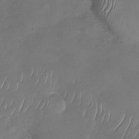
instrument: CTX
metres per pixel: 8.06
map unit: Nhu
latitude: -29.7478
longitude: -60.7057
